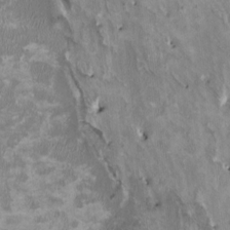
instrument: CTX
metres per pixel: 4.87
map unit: HNhu
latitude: 2.8758
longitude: -3.9150
